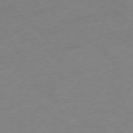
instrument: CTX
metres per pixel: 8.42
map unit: Ap
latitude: -78.4818
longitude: -69.2348
